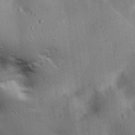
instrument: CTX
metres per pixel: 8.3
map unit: lAa
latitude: 18.7813
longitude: -138.1578
